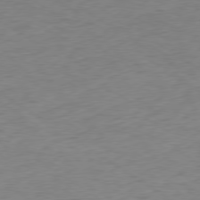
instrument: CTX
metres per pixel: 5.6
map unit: Hpe
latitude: -79.2942
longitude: 10.3306
